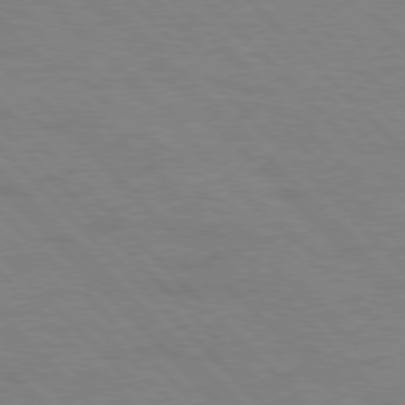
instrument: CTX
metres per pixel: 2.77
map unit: Hpe
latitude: 77.4993
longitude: -154.2900
